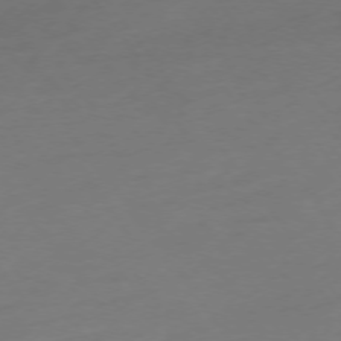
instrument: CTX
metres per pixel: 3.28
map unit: Hpe
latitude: -75.5399
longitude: -16.2523
